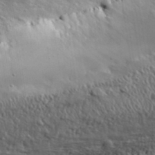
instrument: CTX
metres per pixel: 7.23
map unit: lHvf
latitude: 35.6694
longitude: -91.5182
